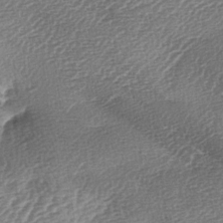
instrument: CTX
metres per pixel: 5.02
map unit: lAa
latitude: -3.5399
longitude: -128.7624
